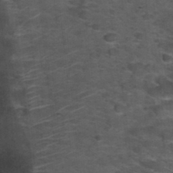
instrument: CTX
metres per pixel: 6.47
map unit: Nhu
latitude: 31.8395
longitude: -50.2333
